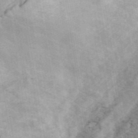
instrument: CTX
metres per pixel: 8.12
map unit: ANa
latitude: 45.3859
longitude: 29.0109
